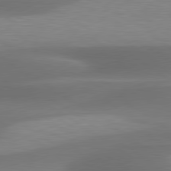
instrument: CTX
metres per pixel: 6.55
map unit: lApd
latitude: 79.8961
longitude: -86.7624
